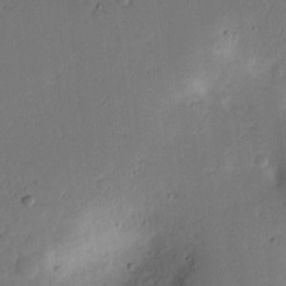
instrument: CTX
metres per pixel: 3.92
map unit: lAvf
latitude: 9.1592
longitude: 167.0297
